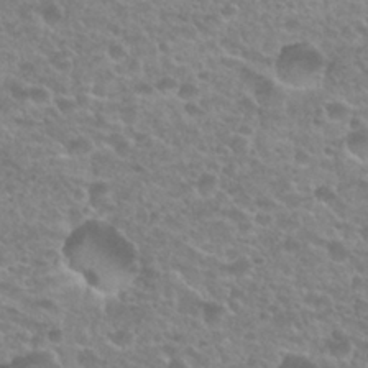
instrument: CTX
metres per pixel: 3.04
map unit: Nhu
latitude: 27.7828
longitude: -52.4412
